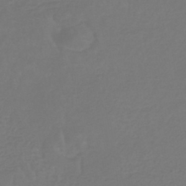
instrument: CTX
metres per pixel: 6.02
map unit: lHb
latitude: -42.0283
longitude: 65.1431
